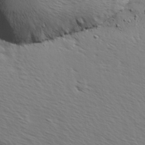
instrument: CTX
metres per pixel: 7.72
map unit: Ave
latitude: 14.2712
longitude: -102.1955
